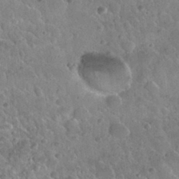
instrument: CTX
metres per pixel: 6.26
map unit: Nhu
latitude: 30.0444
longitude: -53.2537
